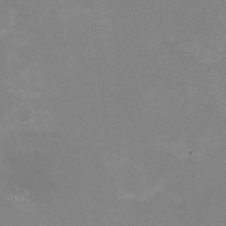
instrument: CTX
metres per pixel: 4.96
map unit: HNhu
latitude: -1.5588
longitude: -3.5182
